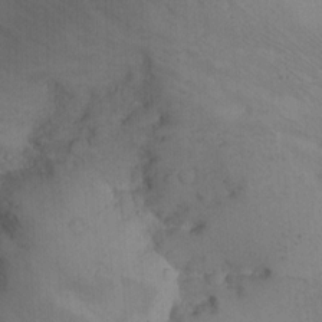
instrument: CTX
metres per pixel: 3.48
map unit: eHh
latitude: -9.3698
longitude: -66.7246
